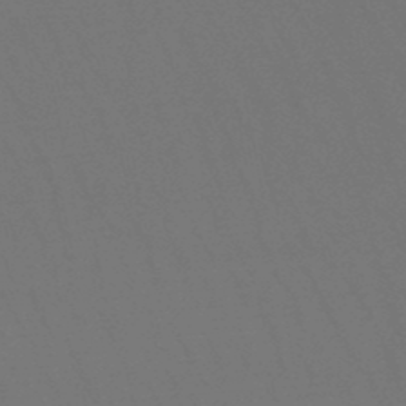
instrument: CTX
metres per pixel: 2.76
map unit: lHb
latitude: -47.8044
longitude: 69.4832
